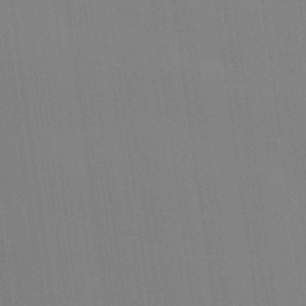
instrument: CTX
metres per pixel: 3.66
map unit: Hve
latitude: 25.0647
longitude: -91.2348
